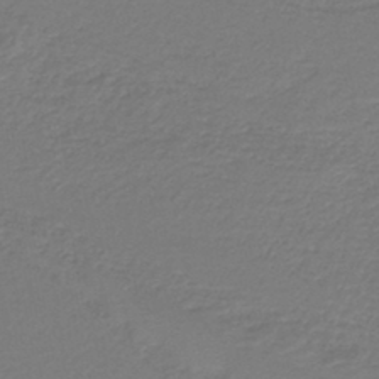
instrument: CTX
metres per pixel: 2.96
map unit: HNb
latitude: -42.4817
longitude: 51.9178
